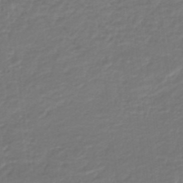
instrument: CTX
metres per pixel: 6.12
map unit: HNb
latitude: -38.2362
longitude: 55.5399
